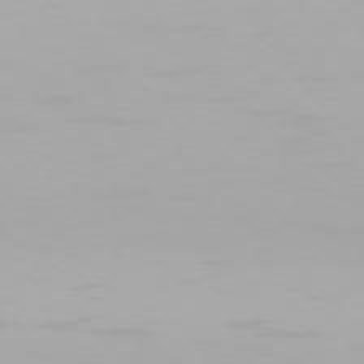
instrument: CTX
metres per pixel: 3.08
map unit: Hpe
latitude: 76.4412
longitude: -135.1781
